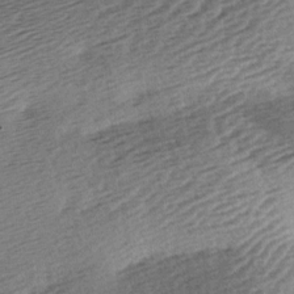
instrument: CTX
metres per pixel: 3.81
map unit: lAa
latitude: -3.0486
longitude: -126.7435
